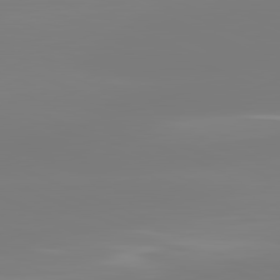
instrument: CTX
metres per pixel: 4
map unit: lApd
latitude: 81.6316
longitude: -159.8206
